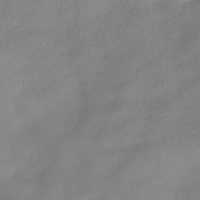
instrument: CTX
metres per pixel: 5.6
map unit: HNhu
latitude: -40.9353
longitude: 100.8030
